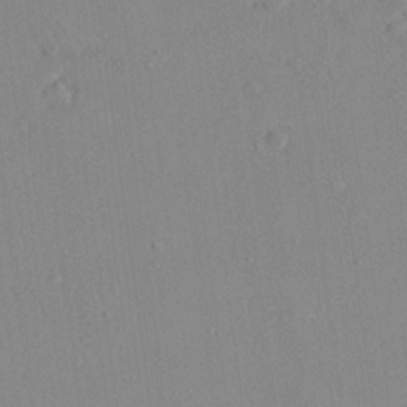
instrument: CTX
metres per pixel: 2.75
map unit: Aa
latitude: 18.9891
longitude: -140.5356
